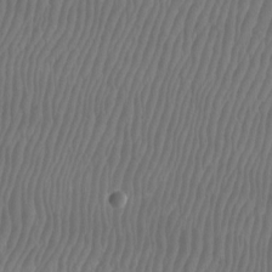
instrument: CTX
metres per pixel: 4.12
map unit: Htu
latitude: -8.0661
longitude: -75.7261
